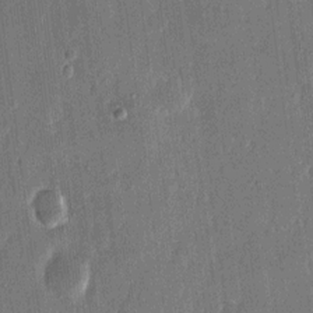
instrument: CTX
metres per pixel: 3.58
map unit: eHh
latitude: 13.7072
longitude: -71.2159
